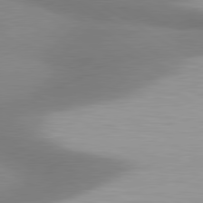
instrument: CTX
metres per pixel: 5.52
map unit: lApd
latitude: 80.7624
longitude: 175.5399
